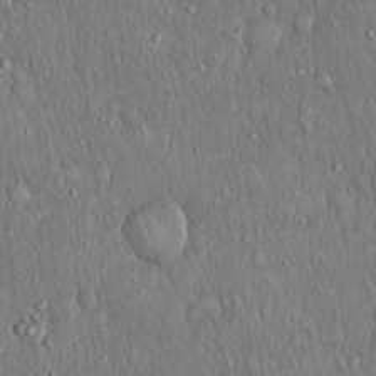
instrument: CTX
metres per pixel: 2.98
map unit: Hto
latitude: 18.2333
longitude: -60.6490
